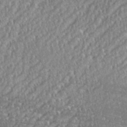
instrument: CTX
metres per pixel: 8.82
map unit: eHh
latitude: 36.0822
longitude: -132.9136
